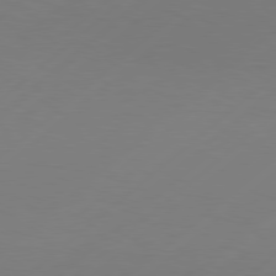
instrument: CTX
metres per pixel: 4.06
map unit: Hpe
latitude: 78.1578
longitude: -130.6680
